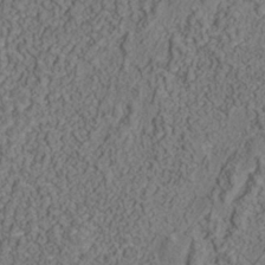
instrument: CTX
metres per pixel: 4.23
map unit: Nhu
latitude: -39.4455
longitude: -84.4601
